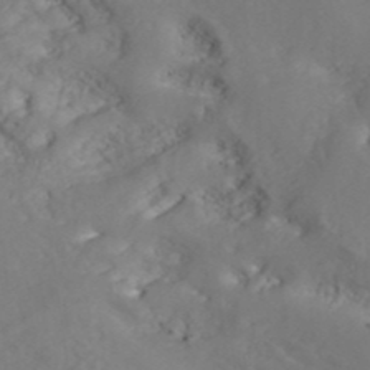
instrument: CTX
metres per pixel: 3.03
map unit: ANa
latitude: 40.8757
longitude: 54.1984
